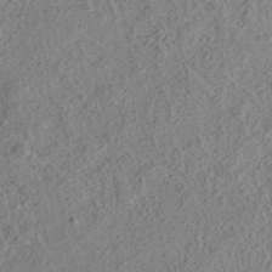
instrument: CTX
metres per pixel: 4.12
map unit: eAb
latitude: 36.6491
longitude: 112.9353
